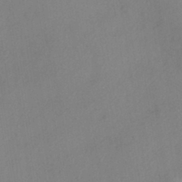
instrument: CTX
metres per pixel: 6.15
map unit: eHh
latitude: -41.5021
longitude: 119.1431
